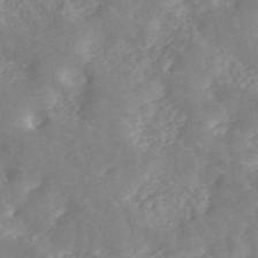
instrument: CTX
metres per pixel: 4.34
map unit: ANa
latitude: 46.0822
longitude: 24.5574
